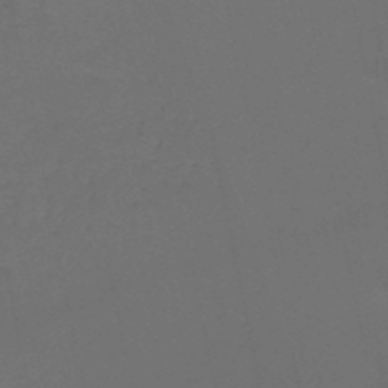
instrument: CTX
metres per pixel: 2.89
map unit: HNb
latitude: -50.6329
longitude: -47.9150
